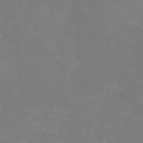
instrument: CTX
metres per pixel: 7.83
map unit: HNhu
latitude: -1.6533
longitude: -3.7827
